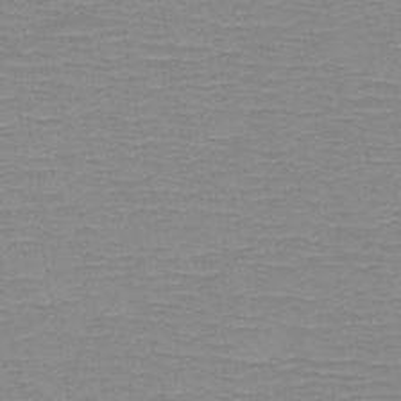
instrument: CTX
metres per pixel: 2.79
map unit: HNb
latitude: -46.9541
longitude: -40.8757
